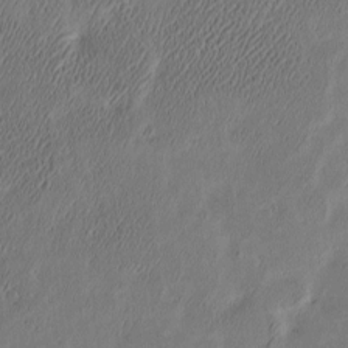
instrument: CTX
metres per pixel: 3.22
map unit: eHh
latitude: -3.1998
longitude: 17.7667
